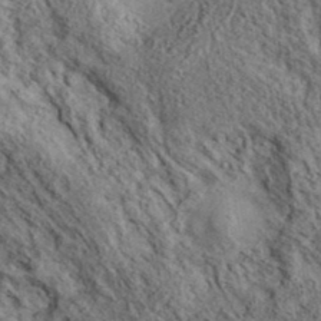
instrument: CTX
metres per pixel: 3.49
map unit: eAb
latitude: 36.5546
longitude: 107.6344
